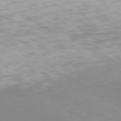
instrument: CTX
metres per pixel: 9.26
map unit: Hpe
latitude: 77.1970
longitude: -162.2901
